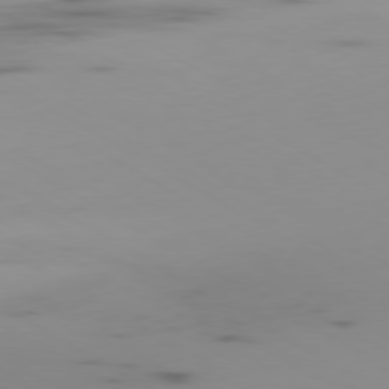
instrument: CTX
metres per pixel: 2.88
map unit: Ap
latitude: -79.8233
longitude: -63.3482
